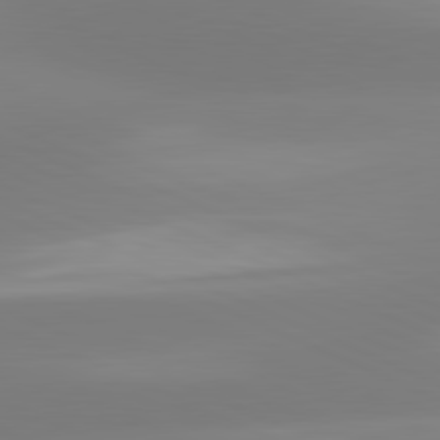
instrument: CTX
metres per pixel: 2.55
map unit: lApd
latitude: 81.6883
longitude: -165.4804
